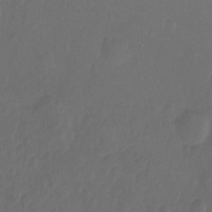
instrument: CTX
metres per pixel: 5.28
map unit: Ht
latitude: -10.5763
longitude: -35.6316
